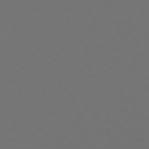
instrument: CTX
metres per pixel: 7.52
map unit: Hpe
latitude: 75.1403
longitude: -130.0822
